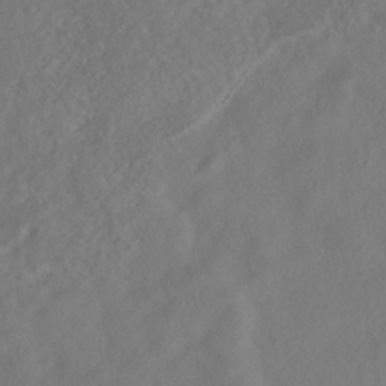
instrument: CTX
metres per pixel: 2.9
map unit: HNhu
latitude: -39.2943
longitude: 101.5777
